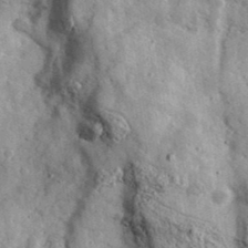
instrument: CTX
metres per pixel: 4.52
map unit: Ave
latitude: 37.7072
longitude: -110.2712
